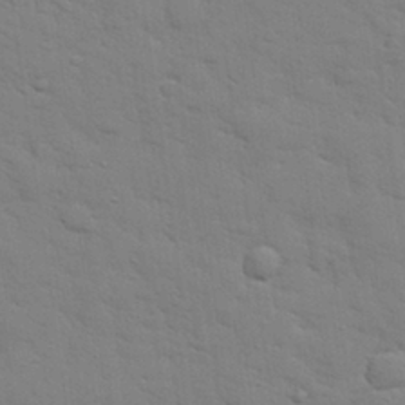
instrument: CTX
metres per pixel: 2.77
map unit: eHh
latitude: 28.1389
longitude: -75.1214
